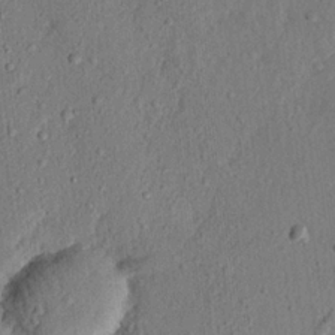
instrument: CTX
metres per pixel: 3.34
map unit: eHh
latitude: 23.9339
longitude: -79.9150
